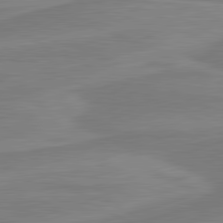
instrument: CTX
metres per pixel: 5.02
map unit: lApd
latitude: 81.3104
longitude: 171.1242
